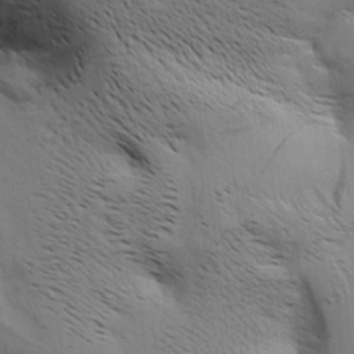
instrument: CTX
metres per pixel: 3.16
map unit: Aa
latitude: 9.0081
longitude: -142.1389
